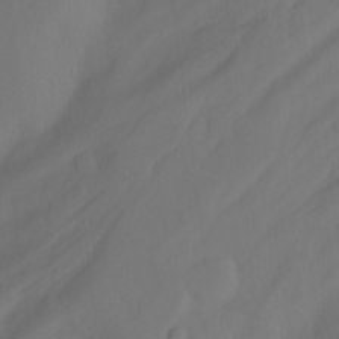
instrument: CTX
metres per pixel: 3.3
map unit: Hto
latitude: -7.5966
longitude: -44.3089
